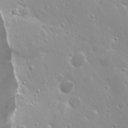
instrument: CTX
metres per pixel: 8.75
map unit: Nhu
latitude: 26.4601
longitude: -51.6693
